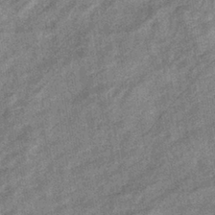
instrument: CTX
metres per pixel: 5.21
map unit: eHb
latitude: -38.2929
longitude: 79.0297
